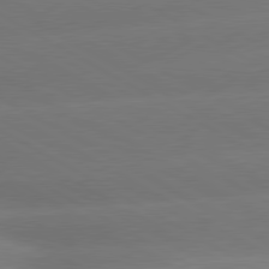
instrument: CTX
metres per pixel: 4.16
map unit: lApd
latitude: 80.4790
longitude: -150.0255
